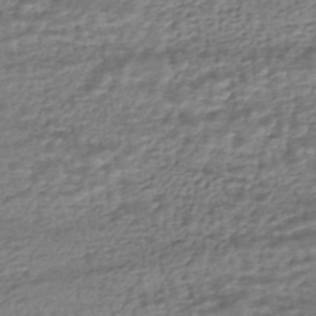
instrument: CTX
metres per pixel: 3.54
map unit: HNhu
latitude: -43.7855
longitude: 105.6722
